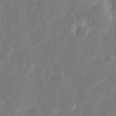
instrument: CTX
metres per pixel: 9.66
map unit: eHh
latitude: 13.1592
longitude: -72.6491
